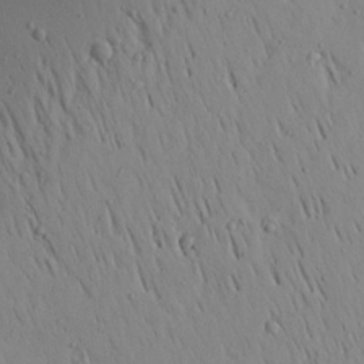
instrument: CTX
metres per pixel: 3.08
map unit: Aa
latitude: 19.2159
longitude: -147.7261
